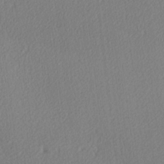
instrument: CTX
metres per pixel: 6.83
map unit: lAa
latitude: -10.3873
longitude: -127.2915
